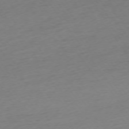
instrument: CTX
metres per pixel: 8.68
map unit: Ap
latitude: -74.6708
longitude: -71.7638
